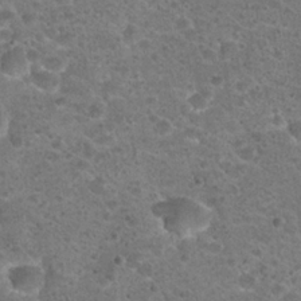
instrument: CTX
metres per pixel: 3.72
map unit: Hto
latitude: 23.1214
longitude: -49.7261
